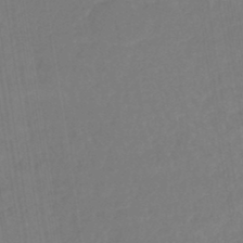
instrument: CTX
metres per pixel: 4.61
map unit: lHb
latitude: -45.0109
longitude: 71.3888
